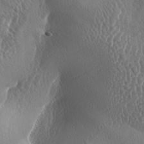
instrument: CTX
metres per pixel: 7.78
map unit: lAa
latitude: -6.3495
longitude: -128.9325
